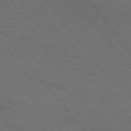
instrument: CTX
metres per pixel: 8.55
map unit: Hpe
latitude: 75.2915
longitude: -137.7828
